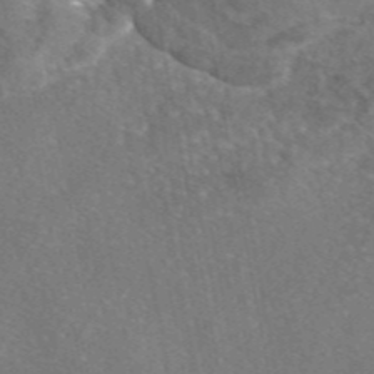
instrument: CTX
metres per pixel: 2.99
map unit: eAb
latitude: 46.4223
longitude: 106.5196
